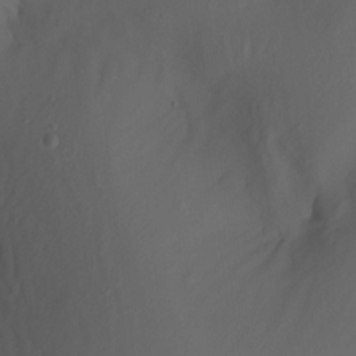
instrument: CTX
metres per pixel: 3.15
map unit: Nhu
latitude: -7.5021
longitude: -80.6490
